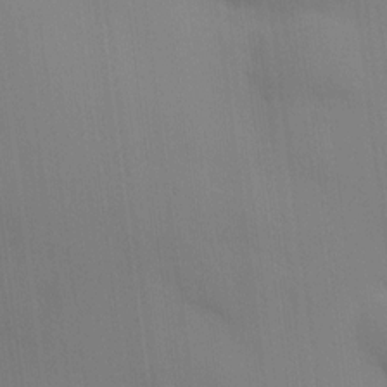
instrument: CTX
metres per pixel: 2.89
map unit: HNhu
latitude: 13.4804
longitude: 11.4643
